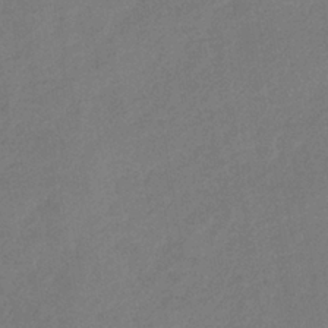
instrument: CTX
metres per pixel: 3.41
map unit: lHb
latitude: -38.1039
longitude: 69.2942
